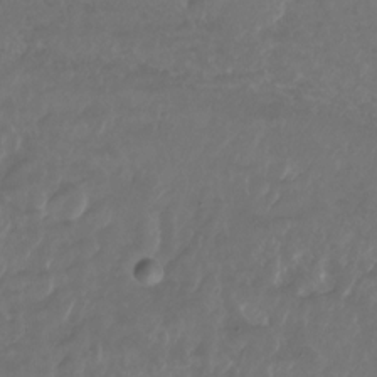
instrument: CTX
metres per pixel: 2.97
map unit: Nhu
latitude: -27.8233
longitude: -71.7261
